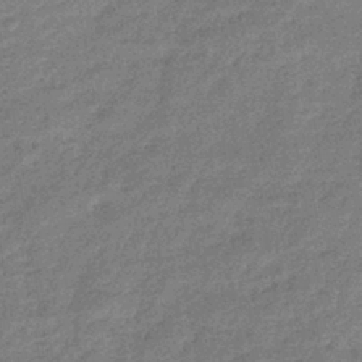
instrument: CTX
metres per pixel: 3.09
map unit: eHb
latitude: -38.1795
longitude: 80.3118
